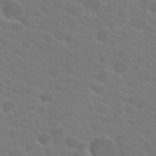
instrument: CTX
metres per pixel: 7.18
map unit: Hto
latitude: 23.2915
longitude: -36.7813
